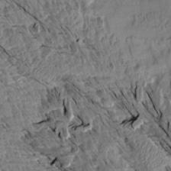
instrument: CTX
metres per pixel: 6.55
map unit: Aa
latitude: 14.0255
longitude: -144.0633
